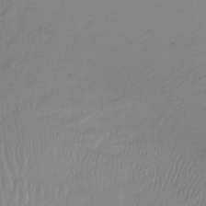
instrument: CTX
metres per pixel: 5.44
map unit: Ht
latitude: -15.7289
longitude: -45.6883
